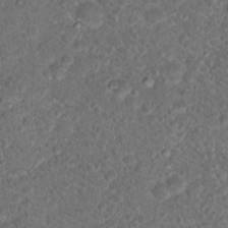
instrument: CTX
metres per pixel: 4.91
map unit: Hto
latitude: 17.7639
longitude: -37.5182
